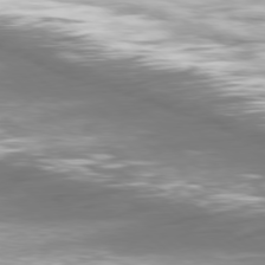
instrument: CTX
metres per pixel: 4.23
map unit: Ap
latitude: -79.5210
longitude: -61.0458
